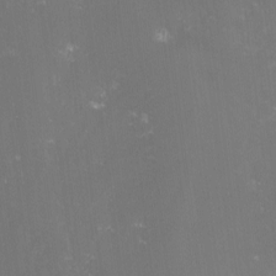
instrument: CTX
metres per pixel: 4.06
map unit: lHvf
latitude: -14.4629
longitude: -101.2159
